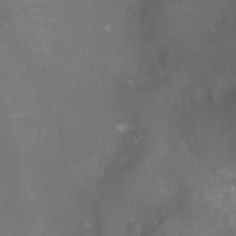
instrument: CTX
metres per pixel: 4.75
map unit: Ht
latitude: -4.5573
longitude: -18.2333
